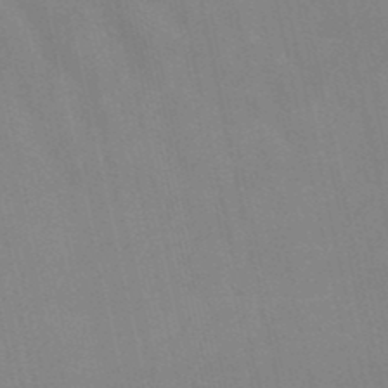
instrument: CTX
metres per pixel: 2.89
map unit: lHb
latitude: -49.2943
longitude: 70.9164
